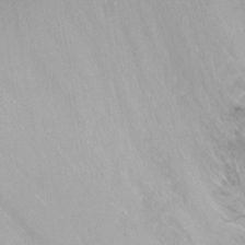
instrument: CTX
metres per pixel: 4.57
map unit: Nhu
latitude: -12.0472
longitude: -38.5735
